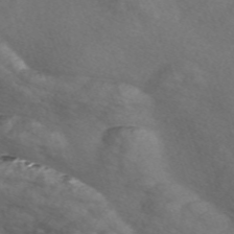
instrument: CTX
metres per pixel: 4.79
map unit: Nve
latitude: -57.2187
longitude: 58.0660
